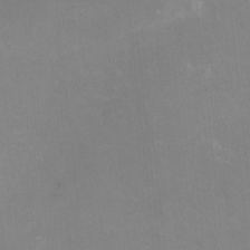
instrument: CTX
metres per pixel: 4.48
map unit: HNhu
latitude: -1.5022
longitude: -3.2726
